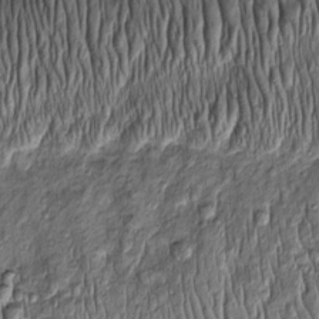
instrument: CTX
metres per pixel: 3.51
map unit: Htu
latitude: -4.7841
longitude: 159.0675
